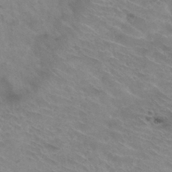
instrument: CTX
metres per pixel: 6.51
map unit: Hto
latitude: 31.7828
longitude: -47.8206
